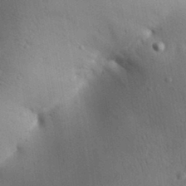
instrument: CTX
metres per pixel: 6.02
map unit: Aa
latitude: 30.6491
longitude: -145.4426
